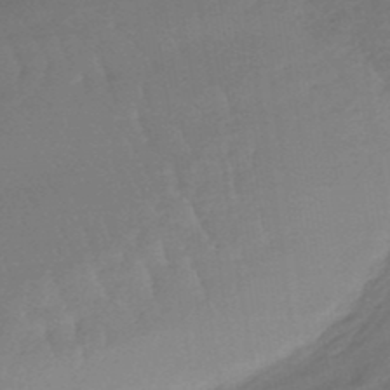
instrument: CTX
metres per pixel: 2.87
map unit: eHb
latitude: -46.0283
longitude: 89.6344
